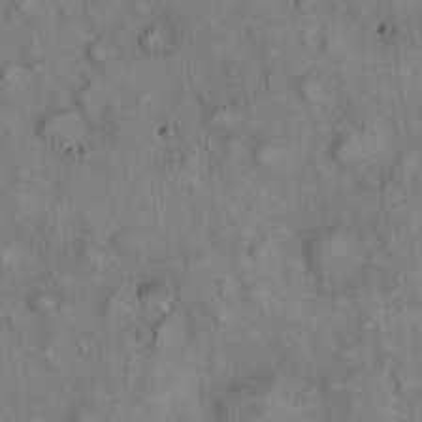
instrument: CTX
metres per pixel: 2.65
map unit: eHh
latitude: 22.5924
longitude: -61.3292
